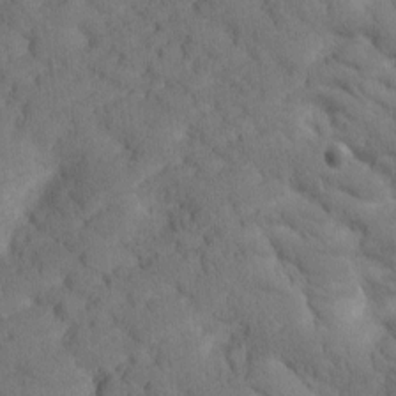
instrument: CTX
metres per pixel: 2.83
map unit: Htu
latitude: -0.6519
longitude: 173.9745
